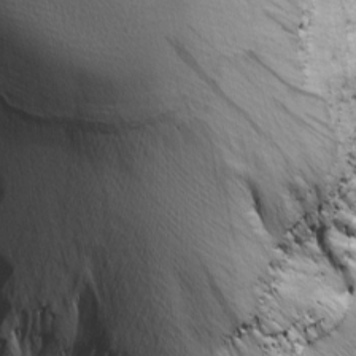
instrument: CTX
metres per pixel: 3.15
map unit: Ave
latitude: 9.6694
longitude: -107.3293
